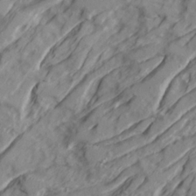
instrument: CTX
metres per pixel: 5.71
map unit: Ave
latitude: 22.4979
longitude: -132.1200
